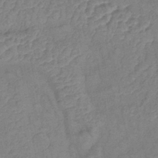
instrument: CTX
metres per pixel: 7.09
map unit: lHb
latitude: -42.2550
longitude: 78.5195
